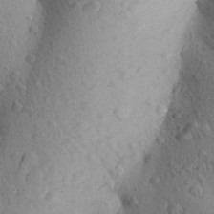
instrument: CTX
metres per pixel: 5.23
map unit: Aa
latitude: 28.9513
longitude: -147.8584
